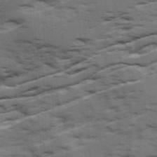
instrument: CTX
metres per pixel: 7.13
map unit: Ave
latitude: 18.1200
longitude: -129.6505
